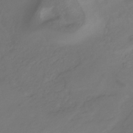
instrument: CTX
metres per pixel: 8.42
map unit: eHb
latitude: -30.7841
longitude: 63.6533
